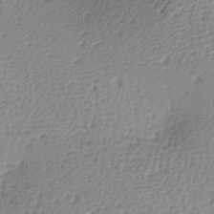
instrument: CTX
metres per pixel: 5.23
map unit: lAa
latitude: -8.9731
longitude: -124.9324
